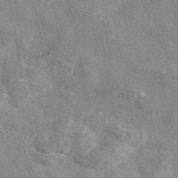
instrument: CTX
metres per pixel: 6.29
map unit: eAb
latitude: 47.5371
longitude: 123.1998
